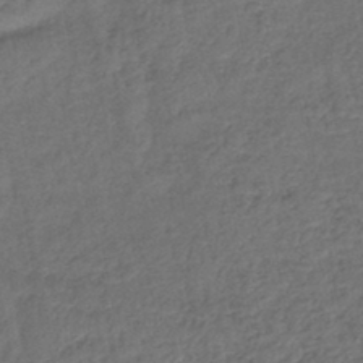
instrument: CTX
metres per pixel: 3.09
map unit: lHb
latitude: -42.7463
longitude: 79.8422
